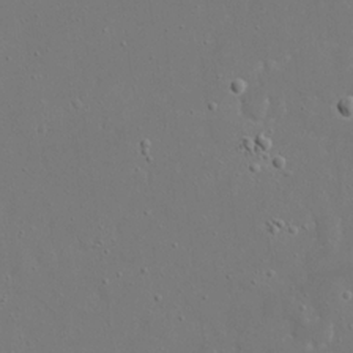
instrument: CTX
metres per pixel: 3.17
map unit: eHh
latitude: 17.3860
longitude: -71.3104
